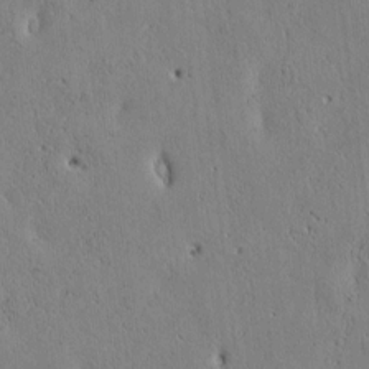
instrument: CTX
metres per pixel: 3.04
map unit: Htu
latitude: 3.5371
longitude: 151.0675
